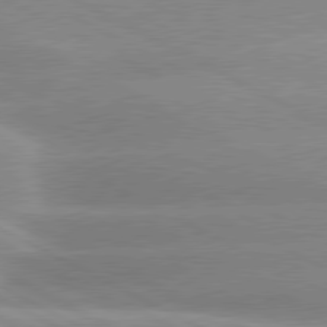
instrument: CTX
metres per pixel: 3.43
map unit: lApd
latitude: 80.2711
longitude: -135.9717
